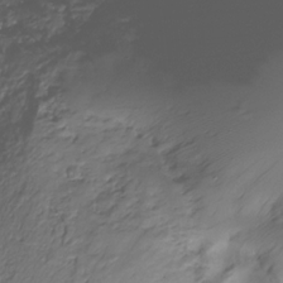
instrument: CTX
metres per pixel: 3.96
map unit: Hve
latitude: -28.7274
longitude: 91.7856
